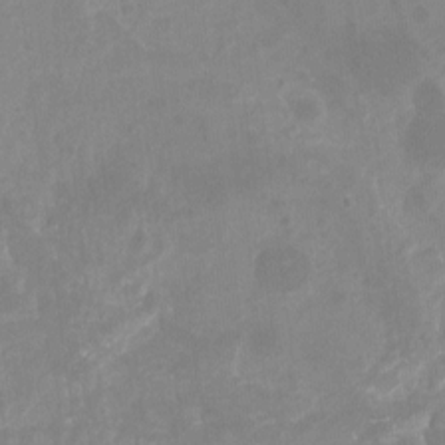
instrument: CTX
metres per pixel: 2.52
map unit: Hto
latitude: -7.4265
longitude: -39.6505
